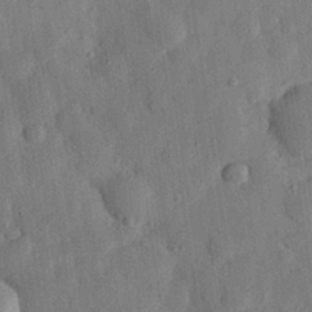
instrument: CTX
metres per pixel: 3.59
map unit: eHh
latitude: 27.4993
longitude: -78.0255
